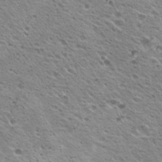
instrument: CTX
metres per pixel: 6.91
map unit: Hto
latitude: 22.9703
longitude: -31.5183
